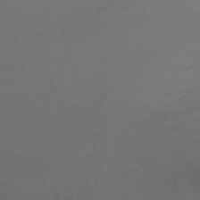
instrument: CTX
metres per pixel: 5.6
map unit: HNb
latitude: -52.3117
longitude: -41.4426
